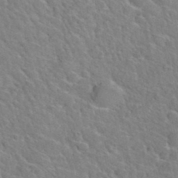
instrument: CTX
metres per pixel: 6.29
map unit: Hto
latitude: 35.9528
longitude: -49.0269
